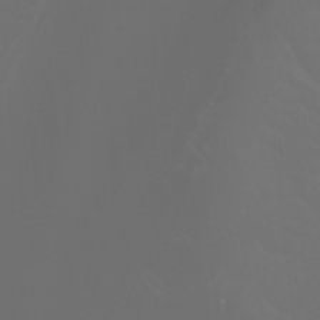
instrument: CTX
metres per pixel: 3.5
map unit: Aa
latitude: -6.8408
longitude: -72.7058
